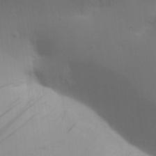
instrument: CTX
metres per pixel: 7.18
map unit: Aa
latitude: 25.7071
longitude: -143.2348
